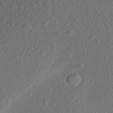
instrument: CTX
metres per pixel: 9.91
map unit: Aa
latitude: 22.8002
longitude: -147.4427
